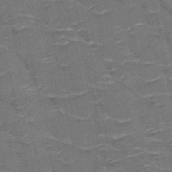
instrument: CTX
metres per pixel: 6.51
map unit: HNb
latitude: -50.5385
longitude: -47.3860
